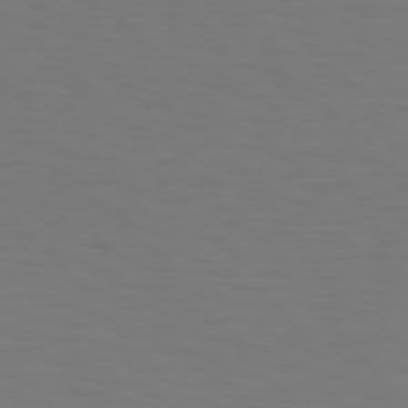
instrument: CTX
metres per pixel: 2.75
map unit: Hpe
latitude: 75.6694
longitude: -132.9892
